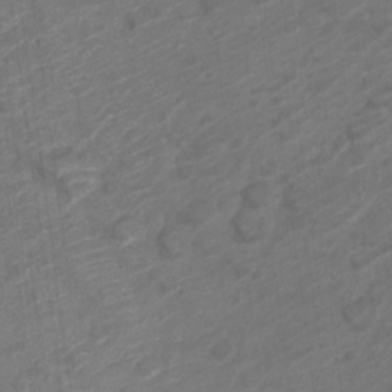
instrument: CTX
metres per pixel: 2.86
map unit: Nve
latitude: -19.7667
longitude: 107.7667
